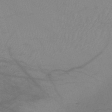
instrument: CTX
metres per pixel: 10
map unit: HNb
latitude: -53.2753
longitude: -49.8394
